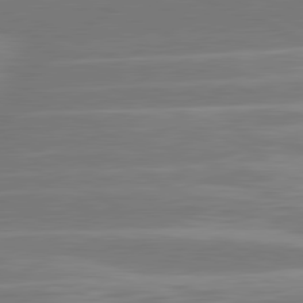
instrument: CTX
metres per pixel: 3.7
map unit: lApd
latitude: 81.2537
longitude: -131.3293
